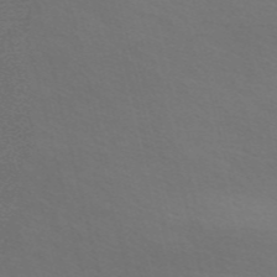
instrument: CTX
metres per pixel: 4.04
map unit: Nve
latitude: -56.9164
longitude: 63.3698
